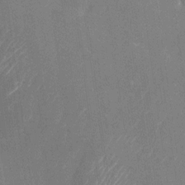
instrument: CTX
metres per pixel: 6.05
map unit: Nhu
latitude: -25.1242
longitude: -71.8961
